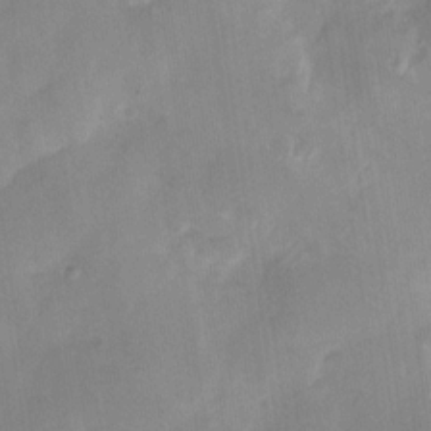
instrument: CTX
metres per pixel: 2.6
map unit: Nhu
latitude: -28.6141
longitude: -62.8569
